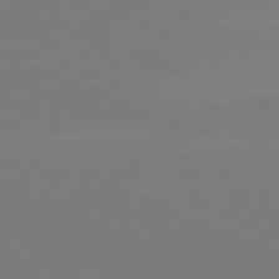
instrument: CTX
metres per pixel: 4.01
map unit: lApd
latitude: 82.0255
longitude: 147.8422
